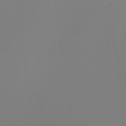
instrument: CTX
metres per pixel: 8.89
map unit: Nhu
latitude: -5.2376
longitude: -95.4993
